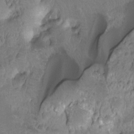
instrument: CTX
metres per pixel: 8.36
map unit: Hto
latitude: -7.5777
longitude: -44.6112
